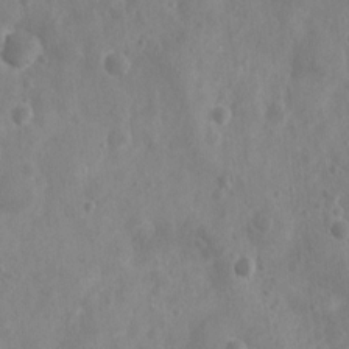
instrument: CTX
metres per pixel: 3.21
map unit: Nhu
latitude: 6.1011
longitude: -19.0458
